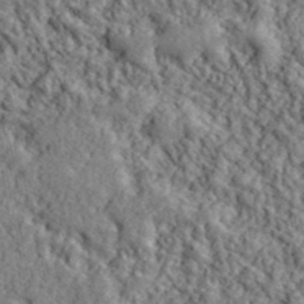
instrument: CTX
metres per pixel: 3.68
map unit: lHvf
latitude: 40.4978
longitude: -86.4223
